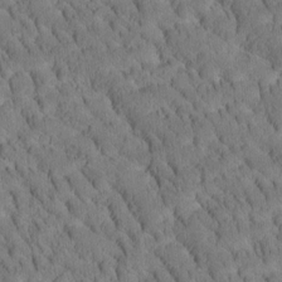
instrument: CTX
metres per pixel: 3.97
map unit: Htu
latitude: -3.7666
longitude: 172.5574
